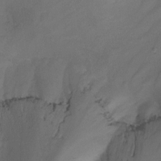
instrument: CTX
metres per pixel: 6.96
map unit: Nhu
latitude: -14.8408
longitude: -54.8191
